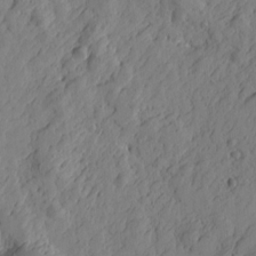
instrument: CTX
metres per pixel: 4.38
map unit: Htu
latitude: -3.4832
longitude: -178.3845
